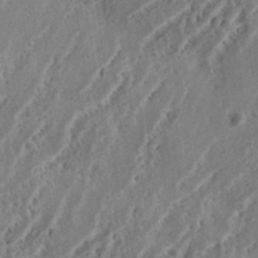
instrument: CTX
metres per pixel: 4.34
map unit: eHh
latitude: 34.6679
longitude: -133.8017
